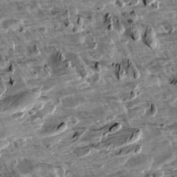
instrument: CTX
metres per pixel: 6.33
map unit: Aa
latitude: 10.8569
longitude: -141.4993
